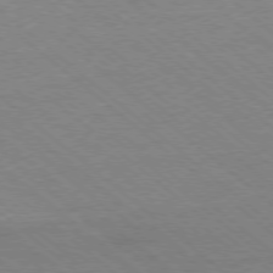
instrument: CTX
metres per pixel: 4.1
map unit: Ap
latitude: -78.2928
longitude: -83.9906
